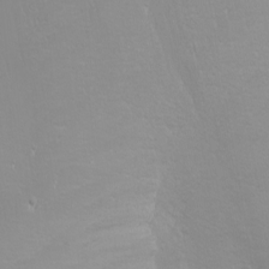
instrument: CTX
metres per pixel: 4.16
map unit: Nhu
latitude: -6.4062
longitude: -88.0822
